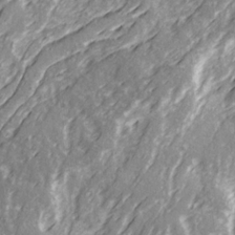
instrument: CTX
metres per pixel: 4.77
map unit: Ave
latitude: 22.2900
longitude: -132.5546
